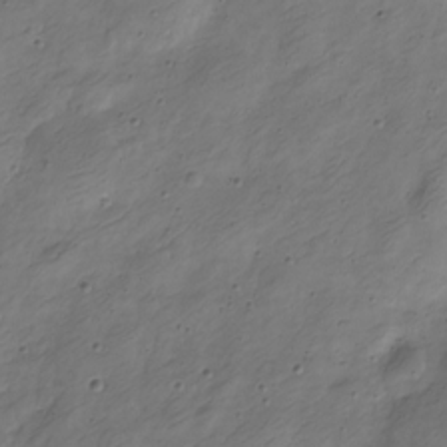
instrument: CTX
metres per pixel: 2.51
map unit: Nve
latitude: -23.8045
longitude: 107.4077
